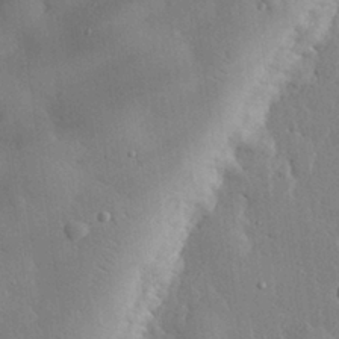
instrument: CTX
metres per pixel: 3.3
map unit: eHh
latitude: 28.8191
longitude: -78.9514
